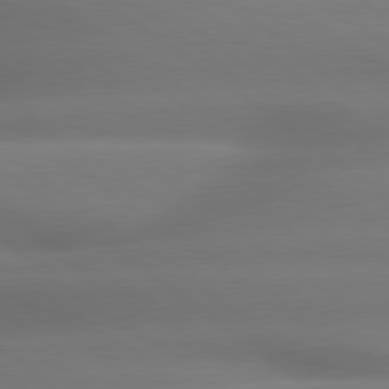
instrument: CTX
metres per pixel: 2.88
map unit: lApd
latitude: 79.3293
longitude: -133.9339
